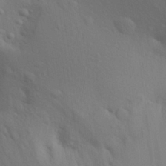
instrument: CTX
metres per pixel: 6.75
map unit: Aa
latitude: 29.8583
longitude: -136.8191
